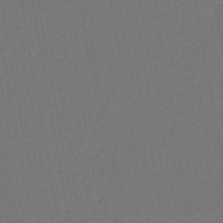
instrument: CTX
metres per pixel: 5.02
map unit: lHb
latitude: -43.7288
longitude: 68.5006
